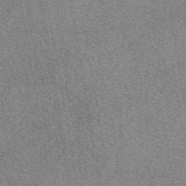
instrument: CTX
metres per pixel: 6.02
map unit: eAb
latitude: 49.2348
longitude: 109.0675
